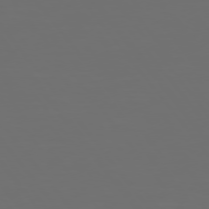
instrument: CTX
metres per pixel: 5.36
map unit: Hpe
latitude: 74.8947
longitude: -125.3481
